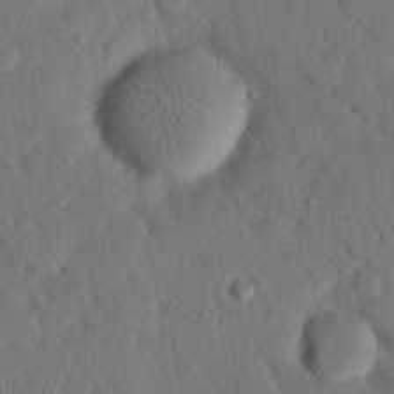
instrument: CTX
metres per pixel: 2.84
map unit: eHh
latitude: 25.8394
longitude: -80.4601
